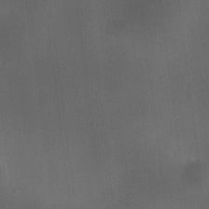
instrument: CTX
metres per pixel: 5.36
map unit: HNhu
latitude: 10.2901
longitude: 9.5588
